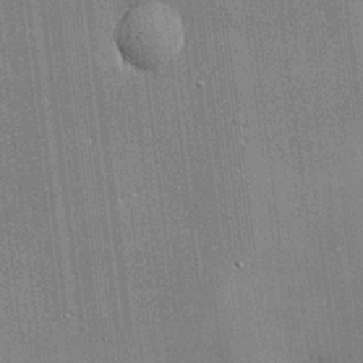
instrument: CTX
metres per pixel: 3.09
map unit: lHvf
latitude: 21.1592
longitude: 143.7666
